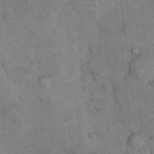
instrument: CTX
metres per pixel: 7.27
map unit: Nhu
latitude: 8.0255
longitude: -23.4048
